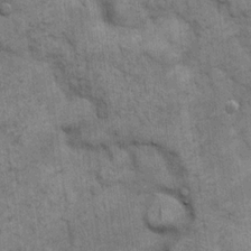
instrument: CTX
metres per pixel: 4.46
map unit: eHh
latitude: 14.9325
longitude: -65.5560
